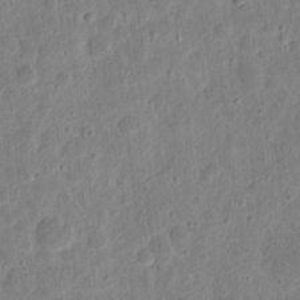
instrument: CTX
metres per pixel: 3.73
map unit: eHh
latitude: 10.9703
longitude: -73.4238
